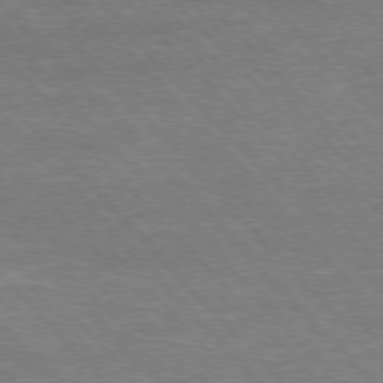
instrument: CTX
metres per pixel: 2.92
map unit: Hpe
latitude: -77.1620
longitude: -12.9325
